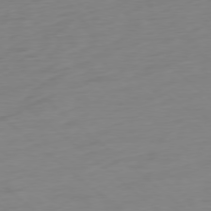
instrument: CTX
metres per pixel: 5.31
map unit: Ap
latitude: -78.2172
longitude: -76.8947
